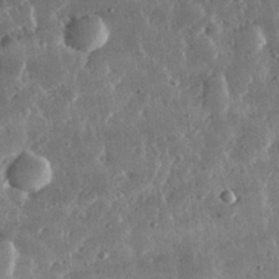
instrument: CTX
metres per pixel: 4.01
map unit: lHvf
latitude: 31.8017
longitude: -90.3089
